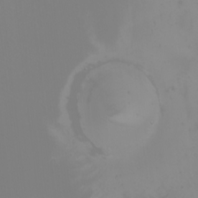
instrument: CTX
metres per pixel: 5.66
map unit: Nhu
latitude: -5.1809
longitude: -91.5371
